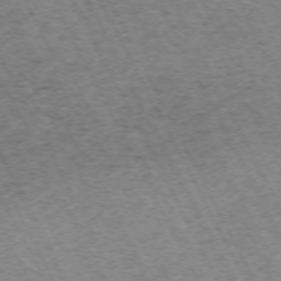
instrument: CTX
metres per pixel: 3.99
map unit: Hpe
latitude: -71.6344
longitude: 11.7478
